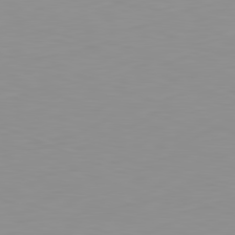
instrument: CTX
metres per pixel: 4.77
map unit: Hpe
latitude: -82.3495
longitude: 16.5763
